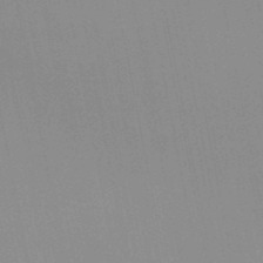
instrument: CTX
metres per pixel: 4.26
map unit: HNb
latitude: -51.3321
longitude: -47.1215
